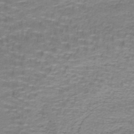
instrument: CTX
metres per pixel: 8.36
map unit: lHb
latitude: -42.2550
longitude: 58.0660
